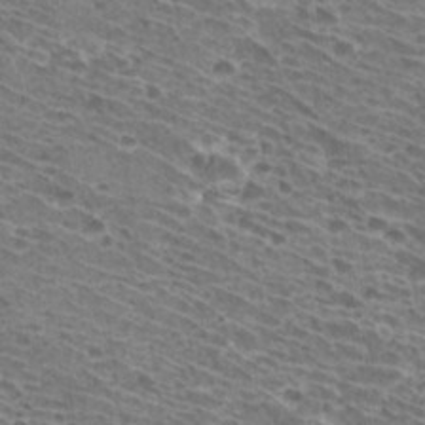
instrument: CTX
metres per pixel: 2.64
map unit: Hto
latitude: 32.2900
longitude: -41.9339
